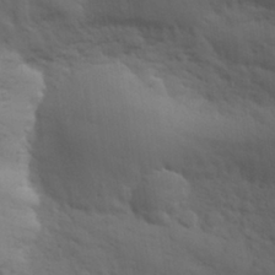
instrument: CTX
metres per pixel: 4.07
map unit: eHh
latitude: 30.3279
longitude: -69.4993
